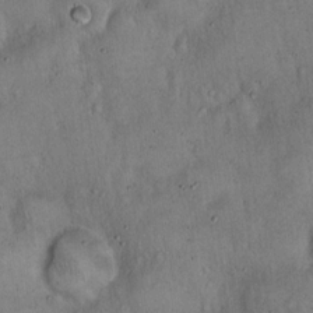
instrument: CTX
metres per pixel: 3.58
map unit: Hto
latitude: 16.6679
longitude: -58.9514
